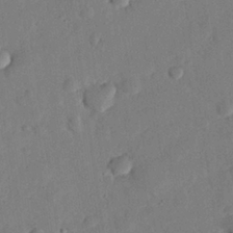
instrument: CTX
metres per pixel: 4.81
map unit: eHh
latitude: 26.4979
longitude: -81.0647
